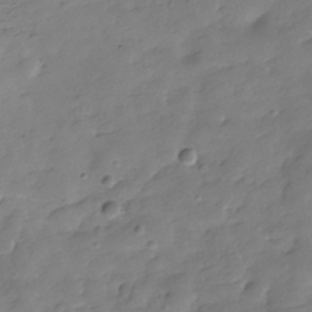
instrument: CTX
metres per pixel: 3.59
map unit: Hve
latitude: -30.5762
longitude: 90.4440
